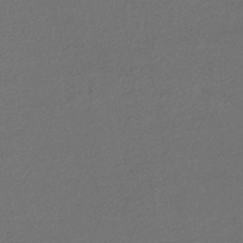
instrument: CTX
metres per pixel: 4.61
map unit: HNhu
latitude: -42.4062
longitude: 95.5210
